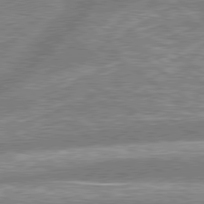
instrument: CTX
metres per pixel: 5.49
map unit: lApd
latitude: 79.1403
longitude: -158.2523
